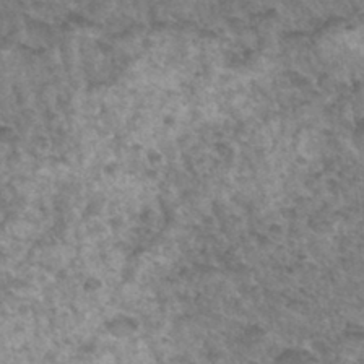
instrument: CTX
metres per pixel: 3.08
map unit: Hto
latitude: 34.3467
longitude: -49.4426
